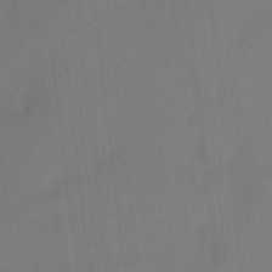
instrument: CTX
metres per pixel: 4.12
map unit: Htu
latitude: -13.7289
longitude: -46.1767
